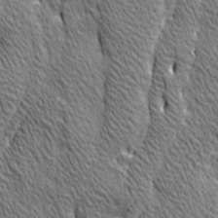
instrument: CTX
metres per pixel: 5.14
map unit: Ave
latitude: 20.9325
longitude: -135.1214
